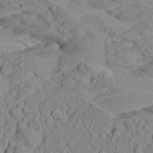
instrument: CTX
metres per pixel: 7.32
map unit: Aa
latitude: 9.1592
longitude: -135.5371
